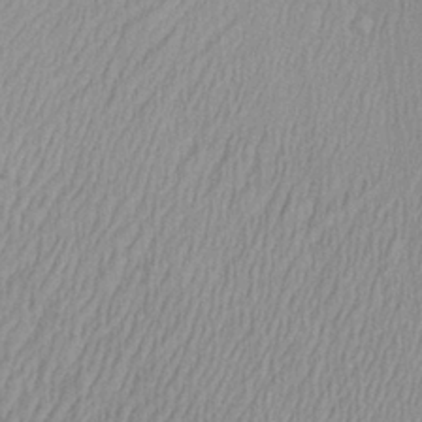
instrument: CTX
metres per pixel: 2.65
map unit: Aa
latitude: 28.2522
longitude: -137.0270
